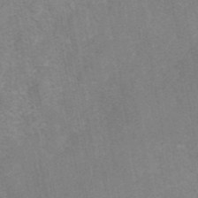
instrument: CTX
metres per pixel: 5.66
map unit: eAb
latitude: 42.4412
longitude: 106.8219
